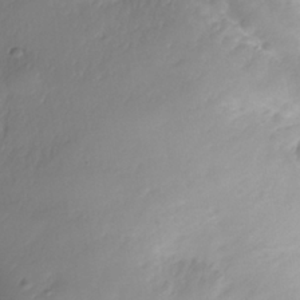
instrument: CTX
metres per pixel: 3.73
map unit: Nhe
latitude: -36.3873
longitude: -178.9325
